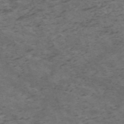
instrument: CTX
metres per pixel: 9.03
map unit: HNb
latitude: -55.9367
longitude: -45.5182
